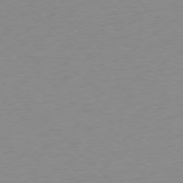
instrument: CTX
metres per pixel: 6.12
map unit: Ap
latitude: -78.0850
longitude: -70.8947
